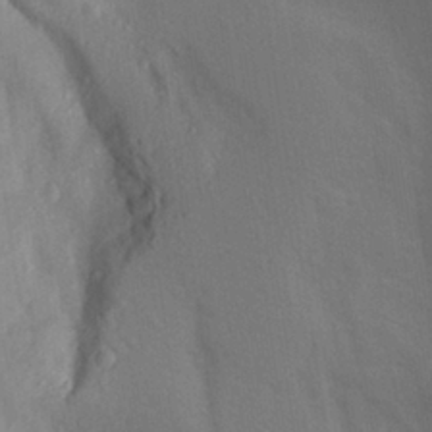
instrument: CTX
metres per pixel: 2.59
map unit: Aa
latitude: 26.8569
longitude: -146.0444
